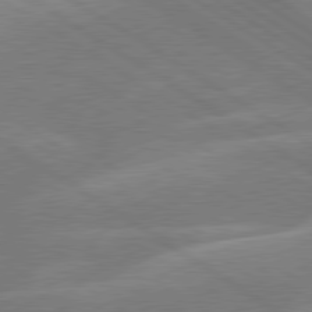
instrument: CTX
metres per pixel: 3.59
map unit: lApd
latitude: 79.5749
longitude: -123.1025
